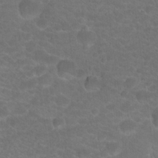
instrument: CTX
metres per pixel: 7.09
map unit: Hto
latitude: 19.3670
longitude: -37.9906
